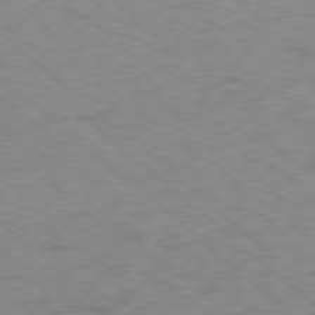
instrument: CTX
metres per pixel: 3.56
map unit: Ap
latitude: -77.5021
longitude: -77.0836
